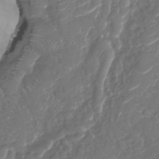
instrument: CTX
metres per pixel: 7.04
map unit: Nhu
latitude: -29.3699
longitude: -70.9891
